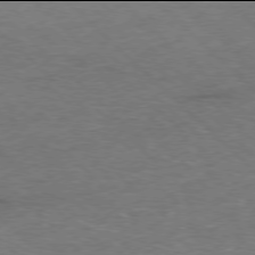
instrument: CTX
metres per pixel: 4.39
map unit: Hpe
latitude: -78.0094
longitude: 16.3685
